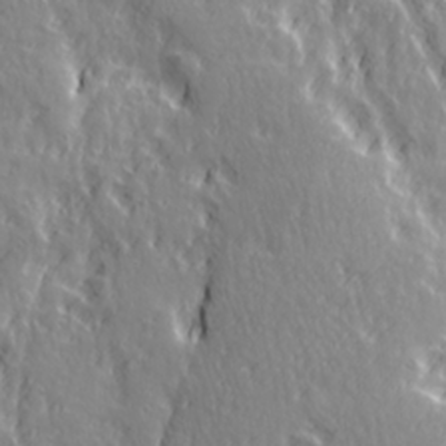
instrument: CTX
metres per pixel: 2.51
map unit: Ave
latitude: 21.4427
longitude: -135.3292
